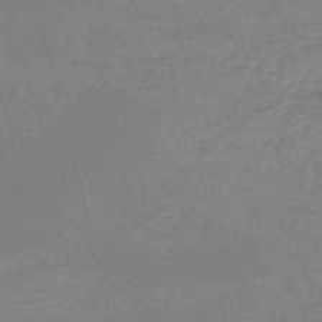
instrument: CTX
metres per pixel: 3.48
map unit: HNb
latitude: -53.7477
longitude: -36.9136
